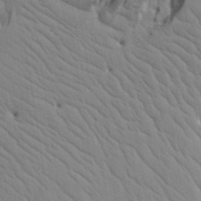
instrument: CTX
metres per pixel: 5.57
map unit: Aa
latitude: 17.7261
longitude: -143.4993
